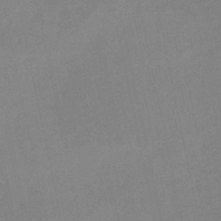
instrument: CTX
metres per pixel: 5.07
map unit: lHb
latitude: -49.5399
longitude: 81.1620
